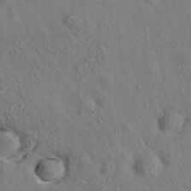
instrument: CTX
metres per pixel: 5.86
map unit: eAb
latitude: 35.2537
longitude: 107.9178
